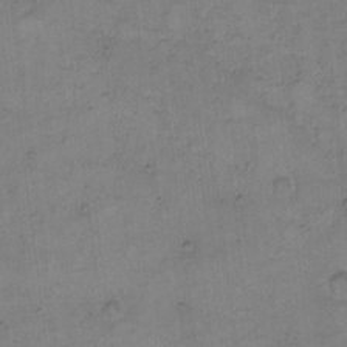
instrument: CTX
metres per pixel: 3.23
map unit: Hto
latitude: 8.1011
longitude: -60.6301
